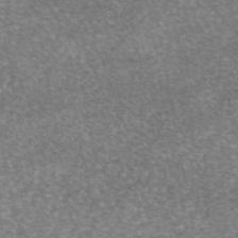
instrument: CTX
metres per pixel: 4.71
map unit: eAb
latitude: 45.8583
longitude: 104.3873
